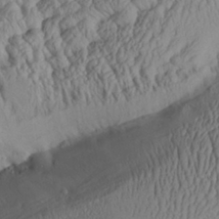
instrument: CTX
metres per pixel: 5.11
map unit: Aa
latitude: 30.4034
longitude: -134.1389
